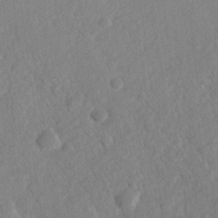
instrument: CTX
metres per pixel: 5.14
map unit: lHvf
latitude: 24.1955
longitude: 144.1795
